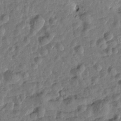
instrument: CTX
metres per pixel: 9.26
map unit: Htu
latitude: 0.6112
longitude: -179.5560
